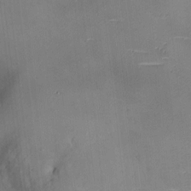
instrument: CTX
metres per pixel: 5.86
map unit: HNhu
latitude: 8.3845
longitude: 9.6722
